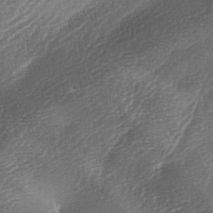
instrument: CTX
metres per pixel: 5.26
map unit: lAa
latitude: -3.6721
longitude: -128.7813
